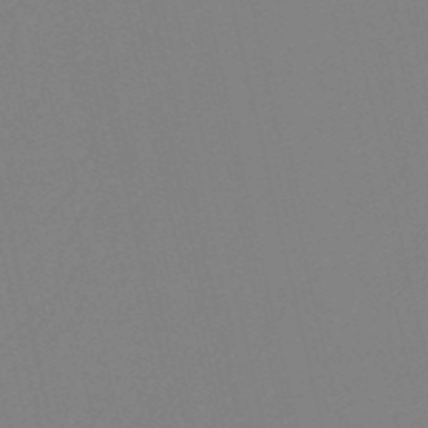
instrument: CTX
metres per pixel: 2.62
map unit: HNb
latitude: -52.7652
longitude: -50.2522
